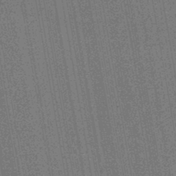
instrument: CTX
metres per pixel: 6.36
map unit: lHb
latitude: -44.8786
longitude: 65.4455
